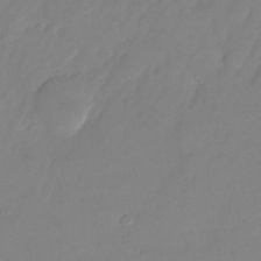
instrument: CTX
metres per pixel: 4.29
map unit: Nhu
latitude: -24.7085
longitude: -69.6694
